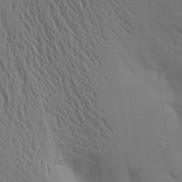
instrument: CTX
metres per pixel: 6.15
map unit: Aa
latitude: 16.5546
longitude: -147.6883
